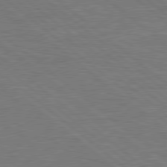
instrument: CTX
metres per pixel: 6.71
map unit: Hpe
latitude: 78.8191
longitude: -152.8947
